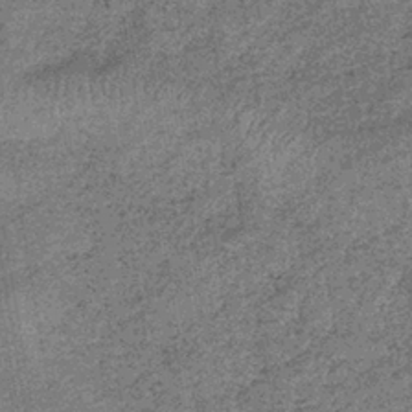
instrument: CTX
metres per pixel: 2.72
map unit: eHb
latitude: -39.4266
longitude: 79.5777
